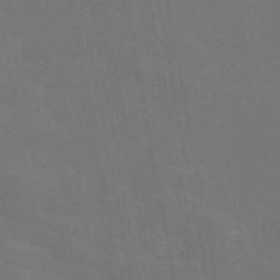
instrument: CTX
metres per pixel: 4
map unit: eAb
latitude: 46.2334
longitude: 121.5777
